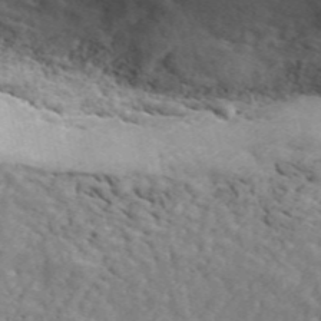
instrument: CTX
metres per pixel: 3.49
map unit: ANa
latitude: 48.6113
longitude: -81.5371
